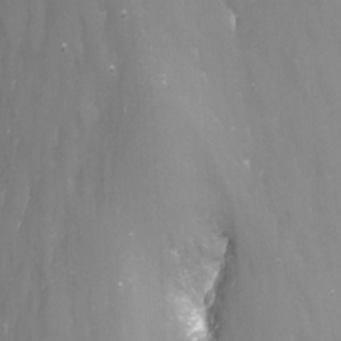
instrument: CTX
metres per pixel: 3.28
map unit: Nhu
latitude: -13.8611
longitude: -65.3293
